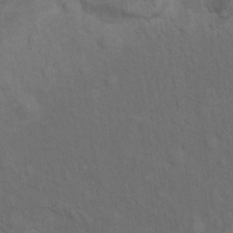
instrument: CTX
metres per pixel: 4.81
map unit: Nhu
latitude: 10.0444
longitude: -25.6504
